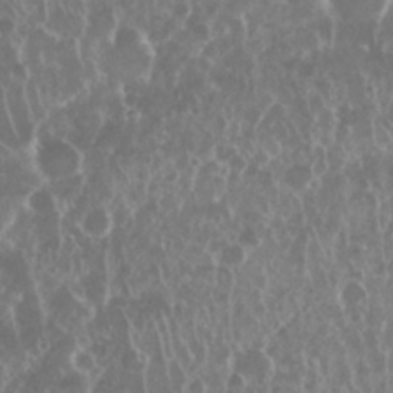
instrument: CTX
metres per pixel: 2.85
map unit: Nhu
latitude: 28.6679
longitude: -63.4616
